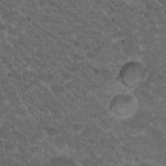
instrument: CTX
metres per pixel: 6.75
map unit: Hto
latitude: 19.6694
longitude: -35.5749
